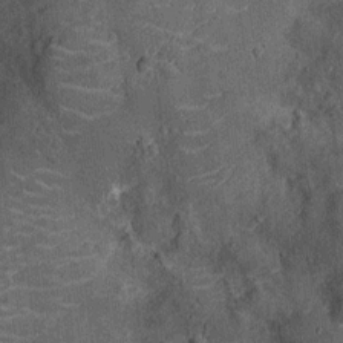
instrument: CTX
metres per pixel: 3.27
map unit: Ht
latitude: -12.2362
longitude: -21.4426
